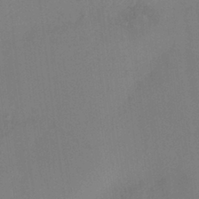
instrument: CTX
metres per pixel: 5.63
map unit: HNhu
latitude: 7.5182
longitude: 10.3495
